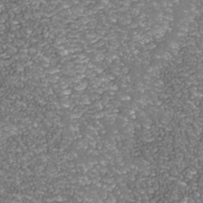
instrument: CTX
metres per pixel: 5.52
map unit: Nhu
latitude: -38.3684
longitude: -82.4034
